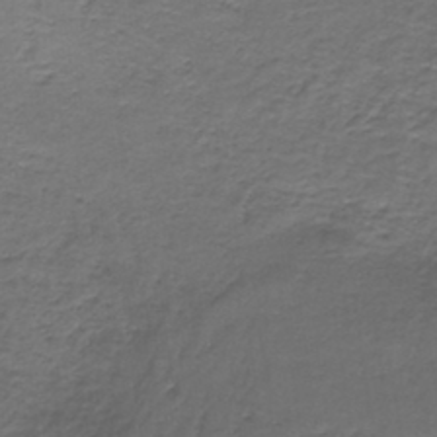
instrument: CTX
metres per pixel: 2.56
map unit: lHb
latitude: -42.7463
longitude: 58.2739
